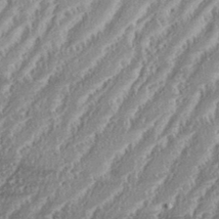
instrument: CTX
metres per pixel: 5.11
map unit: eHh
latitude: 35.2537
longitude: -132.7624
